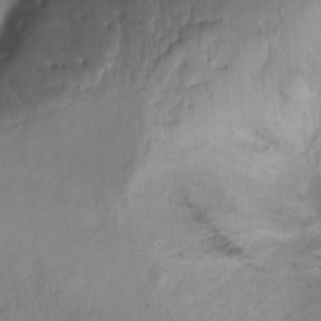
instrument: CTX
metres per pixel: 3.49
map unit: Ht
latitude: -15.1243
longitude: -41.9528
